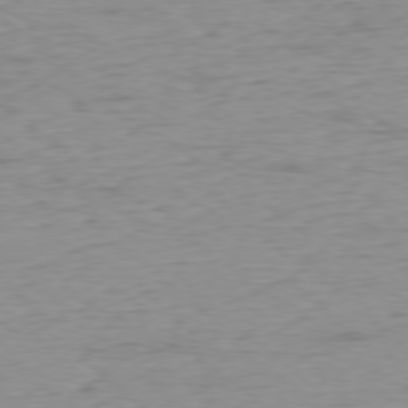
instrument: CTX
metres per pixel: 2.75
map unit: Ap
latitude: -78.0283
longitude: -87.6694
